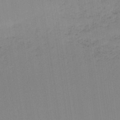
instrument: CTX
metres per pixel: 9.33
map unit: HNb
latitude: -44.8219
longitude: -42.6113
